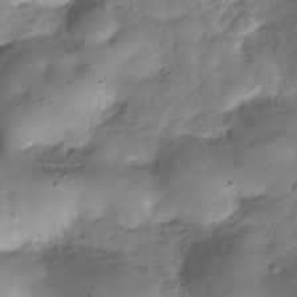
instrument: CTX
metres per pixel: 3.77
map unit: Hve
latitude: -30.6329
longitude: 90.8408
